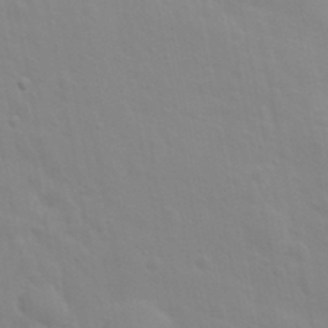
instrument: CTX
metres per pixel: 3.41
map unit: Nhu
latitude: 20.7435
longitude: -73.0270
